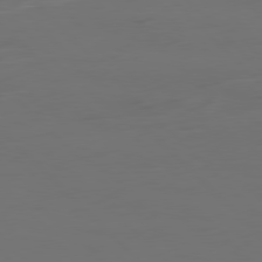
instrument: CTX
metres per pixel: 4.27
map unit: Ap
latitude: -79.7288
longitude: -55.6883
